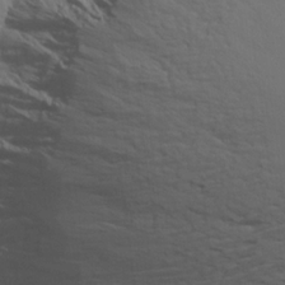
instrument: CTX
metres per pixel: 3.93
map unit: Aa
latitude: 15.6316
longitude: -141.1781
